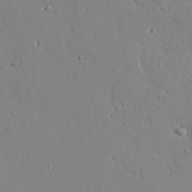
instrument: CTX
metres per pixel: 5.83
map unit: lAvf
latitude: 25.4804
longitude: -110.7624
